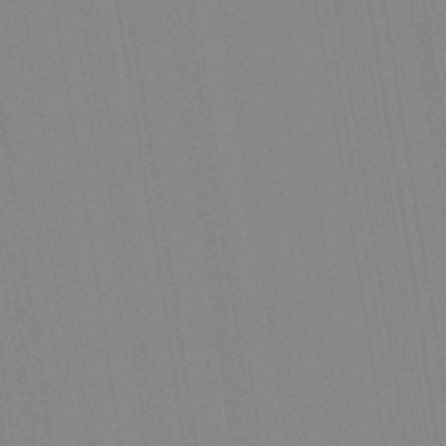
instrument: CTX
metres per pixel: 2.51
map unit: Aa
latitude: 32.5546
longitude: -142.9136
